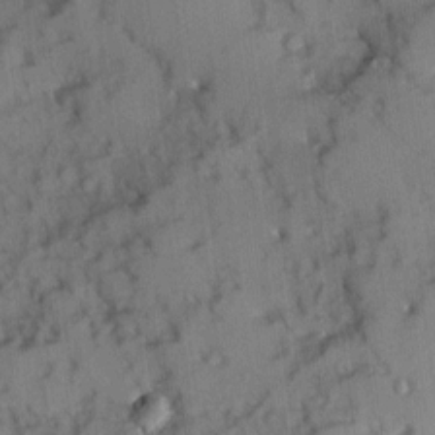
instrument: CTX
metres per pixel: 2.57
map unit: Ave
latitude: 8.6113
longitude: -103.3859
